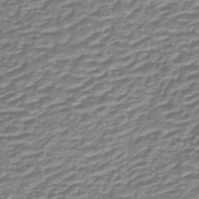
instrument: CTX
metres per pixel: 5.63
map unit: lHb
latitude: -40.1983
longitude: 54.7841
